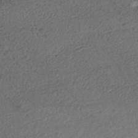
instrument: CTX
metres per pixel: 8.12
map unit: HNhu
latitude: -39.6911
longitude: 97.7478
